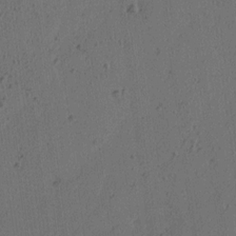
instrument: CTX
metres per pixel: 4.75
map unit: Ave
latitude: 14.1200
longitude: -106.5546
